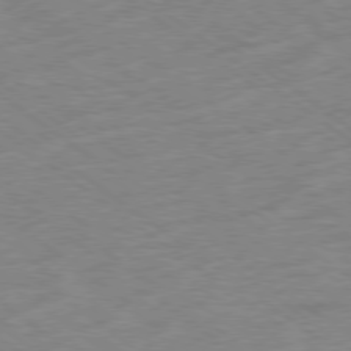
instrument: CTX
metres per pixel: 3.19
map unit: Hpe
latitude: -79.1053
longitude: -14.5924
